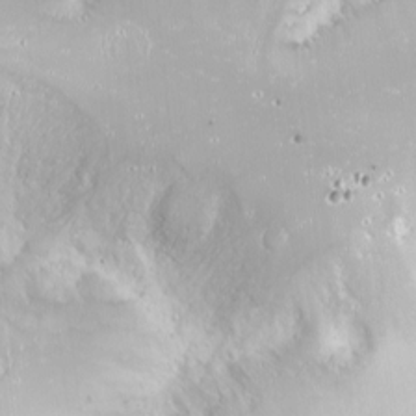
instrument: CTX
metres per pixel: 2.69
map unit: Nhu
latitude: -8.4062
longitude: -73.2348
